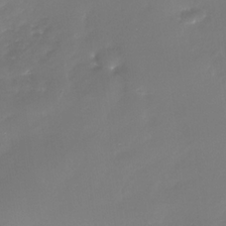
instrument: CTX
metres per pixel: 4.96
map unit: Nhe
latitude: -35.2943
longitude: -91.9717
